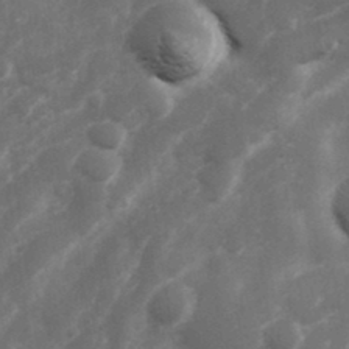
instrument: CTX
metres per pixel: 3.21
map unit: Hve
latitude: 33.1025
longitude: 151.0297
